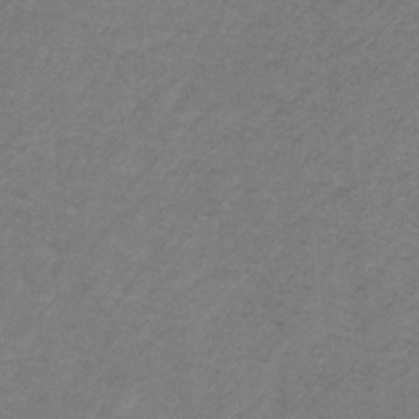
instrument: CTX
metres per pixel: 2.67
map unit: HNb
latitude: -32.5763
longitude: 58.8407
